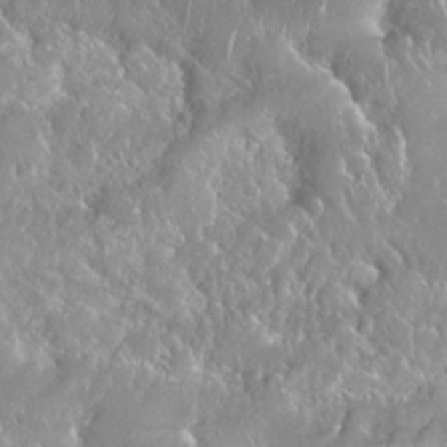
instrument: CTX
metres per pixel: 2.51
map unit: Nhu
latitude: 25.4804
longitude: -60.5923
